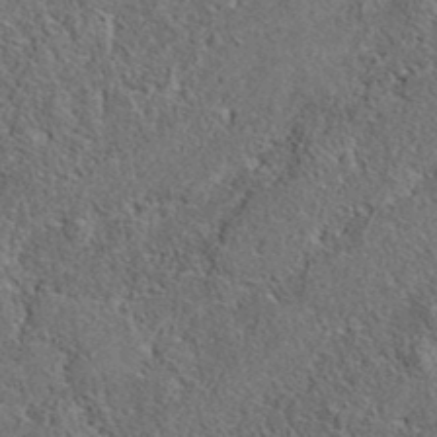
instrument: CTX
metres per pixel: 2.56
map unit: eAb
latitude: 36.3467
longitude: 113.0109
